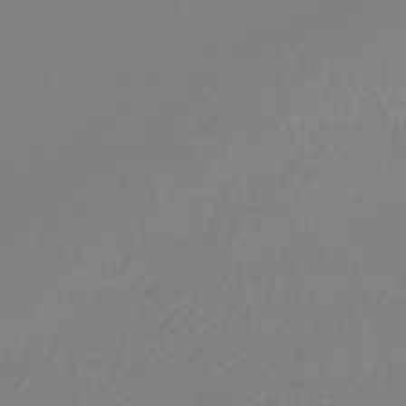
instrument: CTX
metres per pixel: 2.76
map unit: lHb
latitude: -44.6707
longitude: 76.1984
